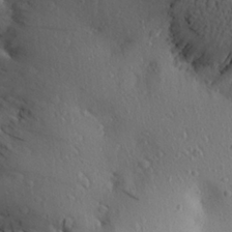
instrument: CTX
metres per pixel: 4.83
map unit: Aa
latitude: 24.3845
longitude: -145.0647
